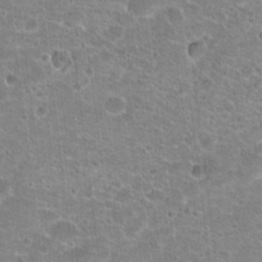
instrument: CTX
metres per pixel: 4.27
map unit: Hto
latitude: 21.4049
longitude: -42.4979
